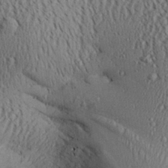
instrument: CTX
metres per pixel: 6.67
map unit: Aa
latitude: 26.3845
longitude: -134.1389
